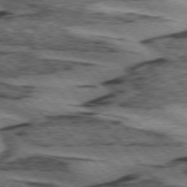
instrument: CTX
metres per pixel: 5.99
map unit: lApd
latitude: 74.8569
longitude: -78.2523
